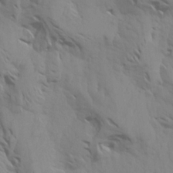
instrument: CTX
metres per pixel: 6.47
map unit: Aa
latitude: 18.4034
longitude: -144.9891
